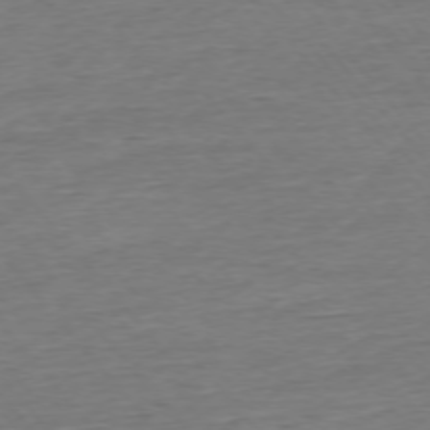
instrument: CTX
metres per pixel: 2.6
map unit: Ap
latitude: -75.4455
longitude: -93.3292
